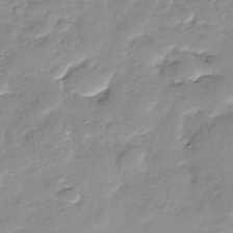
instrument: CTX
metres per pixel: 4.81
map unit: Nhe
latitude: -37.6910
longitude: -148.0822
